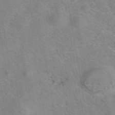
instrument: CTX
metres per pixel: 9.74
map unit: eAb
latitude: 42.3089
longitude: 106.9353
